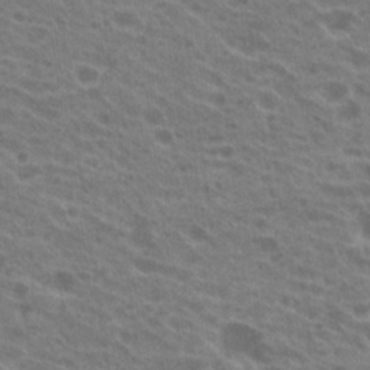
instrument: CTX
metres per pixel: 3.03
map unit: Hto
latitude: 21.6694
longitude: -38.5357
